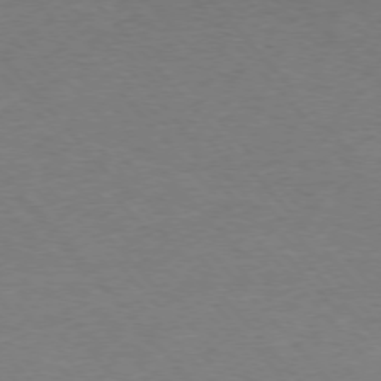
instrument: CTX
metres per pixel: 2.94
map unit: Ap
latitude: -76.3873
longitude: -87.9528
